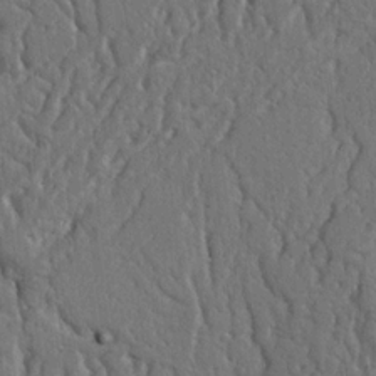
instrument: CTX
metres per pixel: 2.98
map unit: Nhu
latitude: 14.2334
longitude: -78.9325
